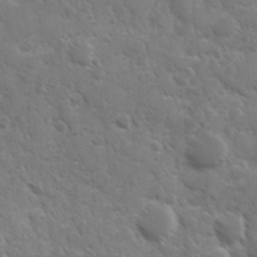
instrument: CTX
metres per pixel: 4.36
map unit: Ave
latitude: 10.6302
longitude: -103.3104
